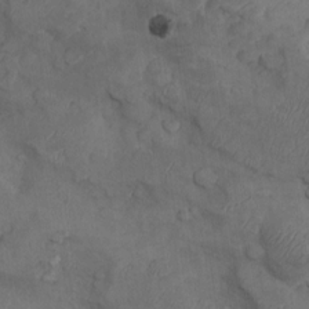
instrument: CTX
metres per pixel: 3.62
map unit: Nhu
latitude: 9.0459
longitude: -25.0647
